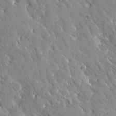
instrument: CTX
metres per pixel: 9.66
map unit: Htu
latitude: -1.6722
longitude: 174.9541
